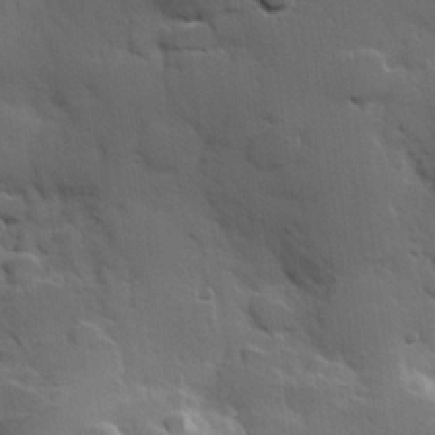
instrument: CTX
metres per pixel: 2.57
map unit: Hve
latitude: 22.8569
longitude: 149.0298
